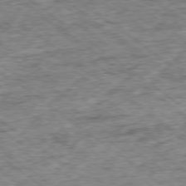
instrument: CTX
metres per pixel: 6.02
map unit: Ap
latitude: -78.8786
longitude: -85.8395
